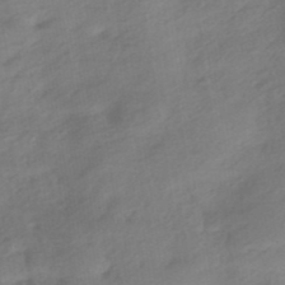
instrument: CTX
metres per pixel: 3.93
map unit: HNhu
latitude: -41.1809
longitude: 92.8219
